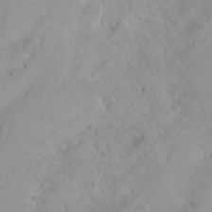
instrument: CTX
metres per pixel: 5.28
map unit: Nhu
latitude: -6.0283
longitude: -68.6868
